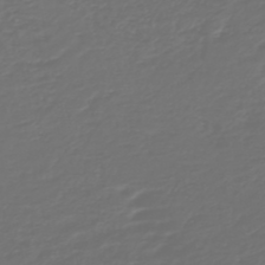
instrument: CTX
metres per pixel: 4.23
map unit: HNb
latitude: -47.7288
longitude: 54.9920
